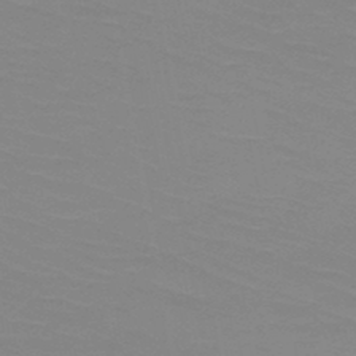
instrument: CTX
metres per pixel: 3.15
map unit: HNb
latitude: -47.8044
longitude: -48.4223
